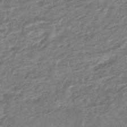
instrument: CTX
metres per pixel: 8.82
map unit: HNhu
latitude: -45.4077
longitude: 96.8786
